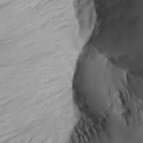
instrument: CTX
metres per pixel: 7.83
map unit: Aa
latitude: 14.4790
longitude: -140.4412
